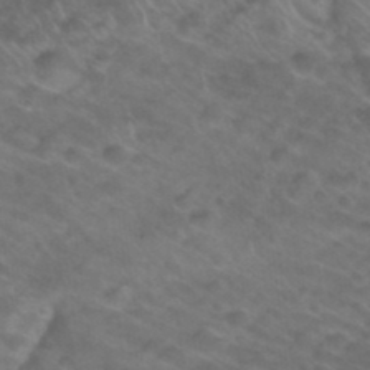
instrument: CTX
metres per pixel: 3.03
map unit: Nhu
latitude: 26.8947
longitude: -54.9514
